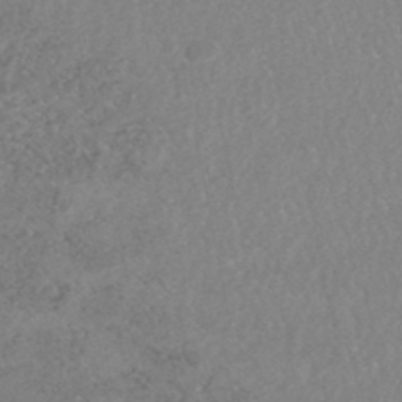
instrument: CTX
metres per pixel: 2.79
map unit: HNhu
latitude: -47.4454
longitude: 98.0661
